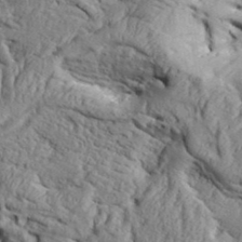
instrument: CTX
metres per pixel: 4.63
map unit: Aa
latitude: 33.7072
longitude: -136.6491
